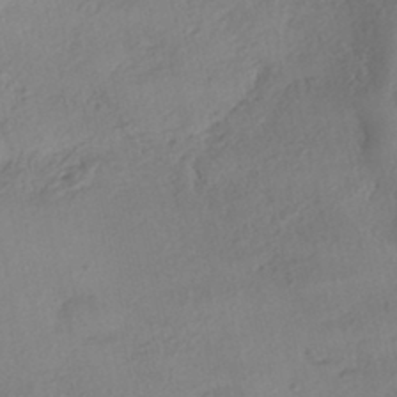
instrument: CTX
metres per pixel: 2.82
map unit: eHh
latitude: -42.5573
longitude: 122.6708
